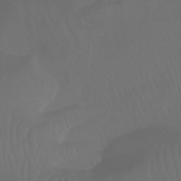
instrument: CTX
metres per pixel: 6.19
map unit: Ht
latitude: -7.5777
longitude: -31.9717
